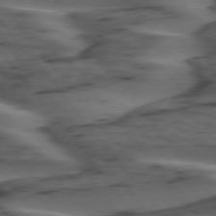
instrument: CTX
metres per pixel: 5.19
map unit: lApd
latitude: 75.7450
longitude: -71.2915
